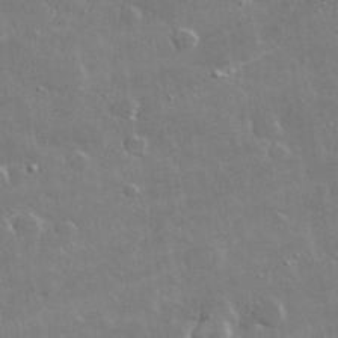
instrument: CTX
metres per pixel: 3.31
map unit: lHvf
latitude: 32.4412
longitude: -92.5923
